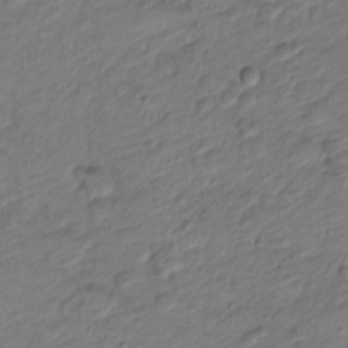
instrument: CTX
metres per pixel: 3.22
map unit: Nve
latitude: -18.4251
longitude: 107.1809
